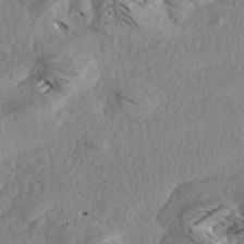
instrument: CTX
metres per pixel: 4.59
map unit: Aa
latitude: 19.3481
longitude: -145.6883
